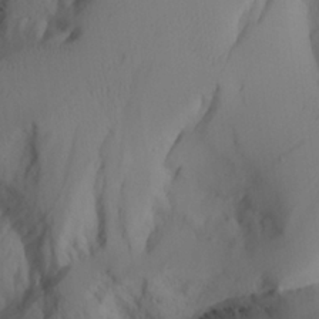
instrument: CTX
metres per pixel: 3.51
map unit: Aa
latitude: 24.9513
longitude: -131.9151
